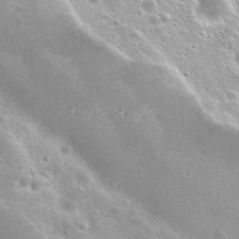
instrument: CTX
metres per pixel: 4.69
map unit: Nhu
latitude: 27.8017
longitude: -50.7435
